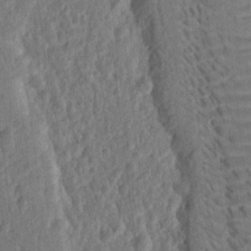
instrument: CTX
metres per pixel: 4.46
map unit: Ht
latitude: 9.6883
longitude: -76.4034
